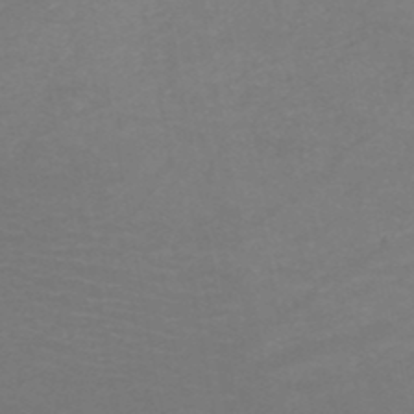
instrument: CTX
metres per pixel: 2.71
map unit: HNb
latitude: -48.7841
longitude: -46.3279
